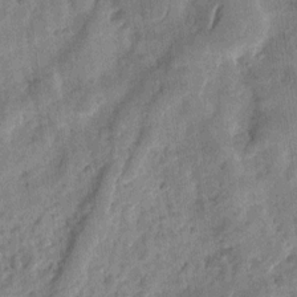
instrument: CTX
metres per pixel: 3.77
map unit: eHh
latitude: 8.7246
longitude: -74.4790
